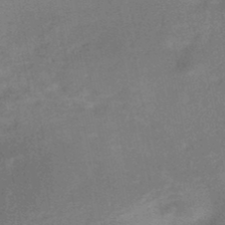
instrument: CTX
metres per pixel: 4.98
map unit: Nhe
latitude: -48.0094
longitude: -170.8380
